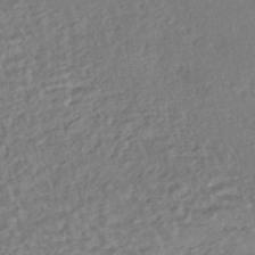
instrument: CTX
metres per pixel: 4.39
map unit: HNhu
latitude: -44.6519
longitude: 101.7477
